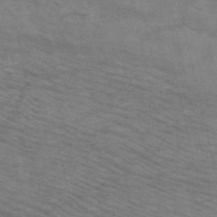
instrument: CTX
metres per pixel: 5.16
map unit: HNb
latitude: -53.0486
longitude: -44.8569
